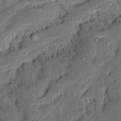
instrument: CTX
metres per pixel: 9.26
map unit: Ave
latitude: 13.8017
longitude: -136.9325
